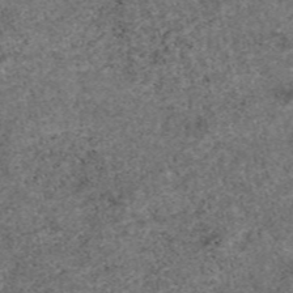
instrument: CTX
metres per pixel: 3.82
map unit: eAb
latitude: 46.8569
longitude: 118.2173
